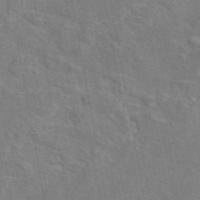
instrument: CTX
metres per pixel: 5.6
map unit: eAb
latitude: 45.0836
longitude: 109.9745
